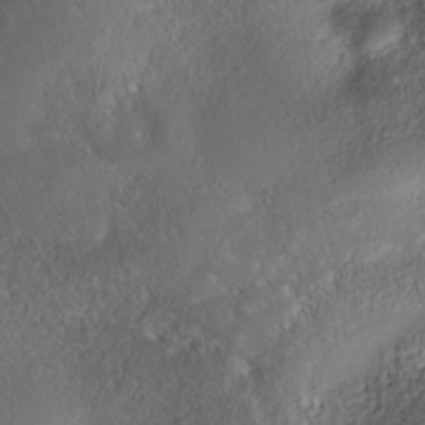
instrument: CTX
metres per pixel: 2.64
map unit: Nhe
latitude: -38.0094
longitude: -119.5371
